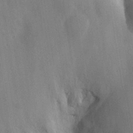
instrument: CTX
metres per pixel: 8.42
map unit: eHh
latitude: 30.6491
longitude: -71.4804
